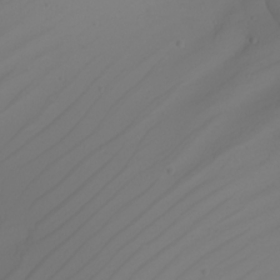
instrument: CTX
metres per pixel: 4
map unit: Nhu
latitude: -6.7652
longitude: -94.4979
